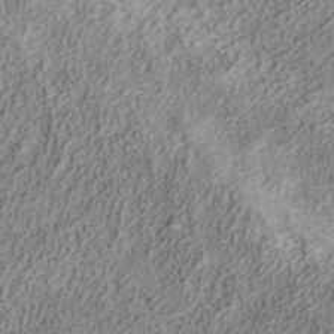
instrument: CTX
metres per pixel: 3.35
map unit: ANa
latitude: 37.4616
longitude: 15.8423
